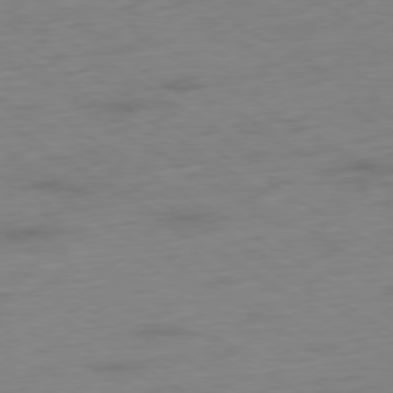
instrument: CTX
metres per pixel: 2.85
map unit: Ap
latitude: -78.7652
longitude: -58.4601
